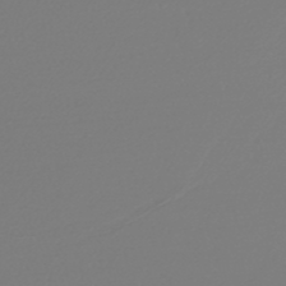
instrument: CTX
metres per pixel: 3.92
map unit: lHb
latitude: -46.7274
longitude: 75.8045
